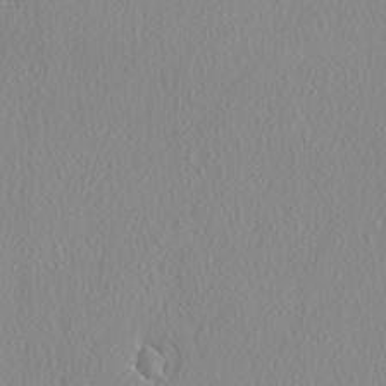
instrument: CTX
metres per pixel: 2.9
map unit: lAvf
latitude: -5.4454
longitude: -109.1025
